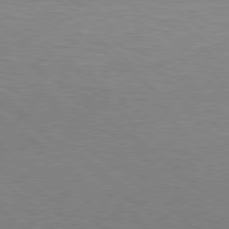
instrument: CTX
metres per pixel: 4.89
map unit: Hpe
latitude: 78.3279
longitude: -151.9150
